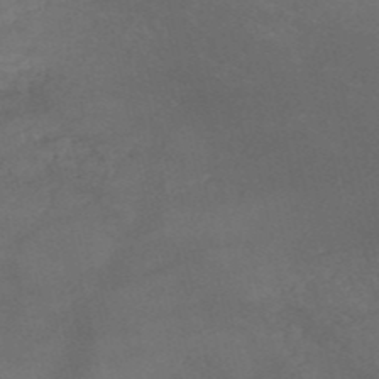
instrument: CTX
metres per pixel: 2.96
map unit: HNb
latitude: -52.2550
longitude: -41.6504
